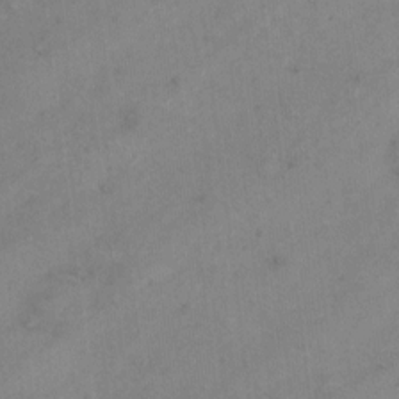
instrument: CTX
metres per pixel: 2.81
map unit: Hto
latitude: 6.6113
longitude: -62.0822
